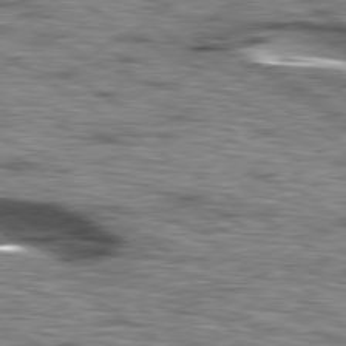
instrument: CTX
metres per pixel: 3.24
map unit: lApd
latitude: 79.6505
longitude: -49.5182
